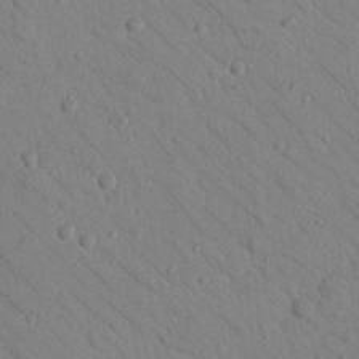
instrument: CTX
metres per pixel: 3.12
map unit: Nhu
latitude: 23.4426
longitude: -74.3089
